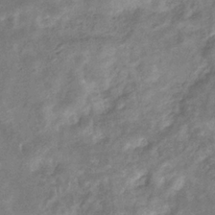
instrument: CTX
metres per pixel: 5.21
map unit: eHb
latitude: -33.3321
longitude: 73.5399
